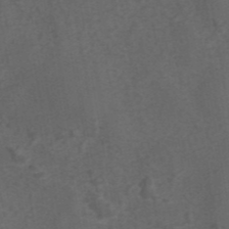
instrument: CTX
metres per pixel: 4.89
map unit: eAb
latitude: 43.5749
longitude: 106.1606
